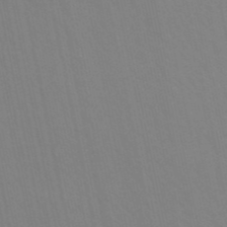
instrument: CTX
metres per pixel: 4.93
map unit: eHb
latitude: -51.1620
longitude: 77.9367
